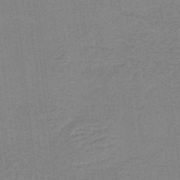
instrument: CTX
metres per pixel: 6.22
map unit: lHb
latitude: -40.0472
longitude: 54.4818
